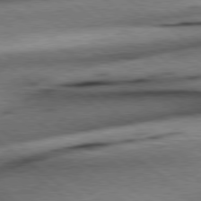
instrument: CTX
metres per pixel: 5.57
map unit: lApd
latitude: 79.0270
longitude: -141.3670
